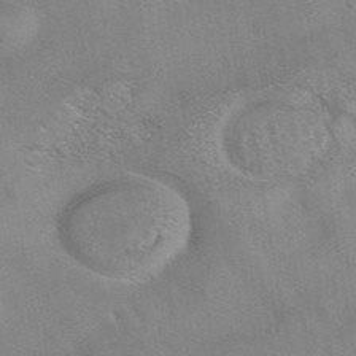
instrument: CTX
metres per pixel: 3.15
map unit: eAb
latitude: 42.0444
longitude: 106.2551
